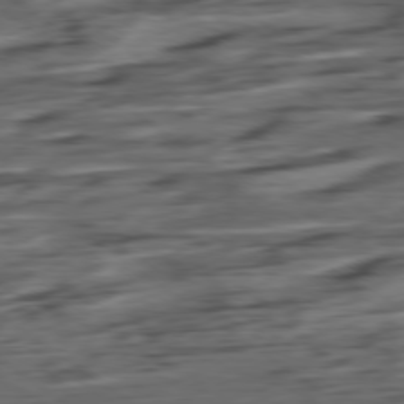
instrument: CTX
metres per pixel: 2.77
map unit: Hpe
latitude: -79.1431
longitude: -17.5938
